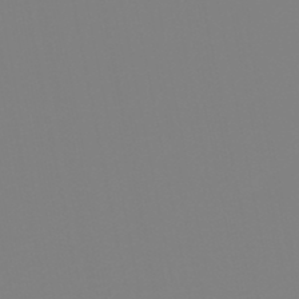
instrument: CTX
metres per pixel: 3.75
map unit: HNb
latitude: -46.0283
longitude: 55.3510
